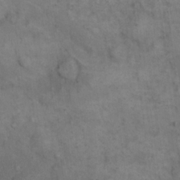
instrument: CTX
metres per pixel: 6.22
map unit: eHh
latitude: 17.4426
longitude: -63.7639
